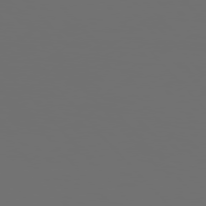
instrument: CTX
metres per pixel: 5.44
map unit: Hpe
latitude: 76.5168
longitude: -141.9150
